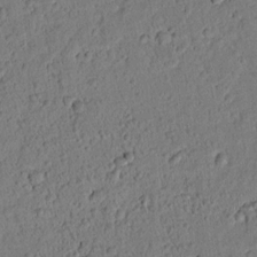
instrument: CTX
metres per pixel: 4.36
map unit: lAvf
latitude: 8.3467
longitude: 165.3132
